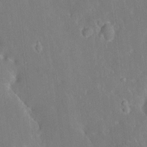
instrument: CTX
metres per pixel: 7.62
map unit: HNhu
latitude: 6.0255
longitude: 3.0864
